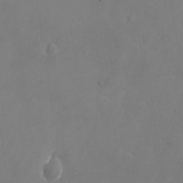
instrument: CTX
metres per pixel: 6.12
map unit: Nhu
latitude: -24.5385
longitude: -70.4601
